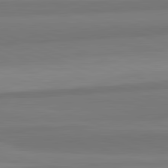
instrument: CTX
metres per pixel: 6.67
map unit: lApd
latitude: 82.4601
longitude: 176.7652
